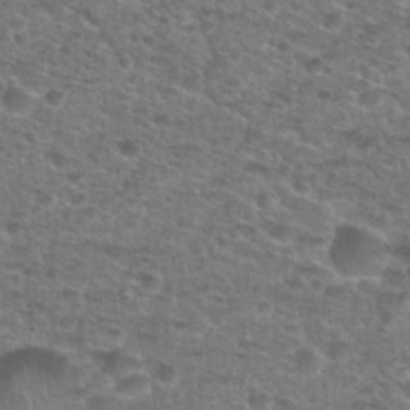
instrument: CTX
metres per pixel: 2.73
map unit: Hto
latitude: 28.1767
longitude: -49.0836
